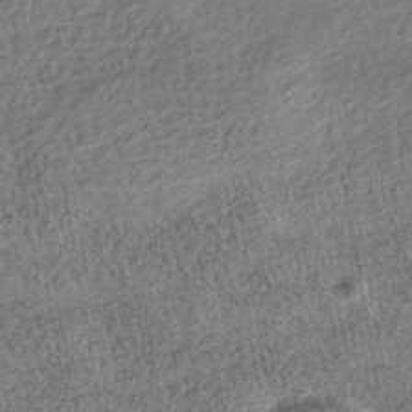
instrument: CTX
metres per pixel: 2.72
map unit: HNhu
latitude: -42.5195
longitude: 98.5196
